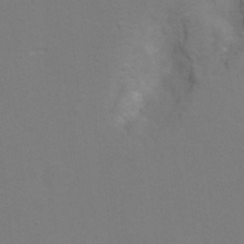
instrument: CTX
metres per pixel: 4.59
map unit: Hto
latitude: 7.1970
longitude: -35.8772
